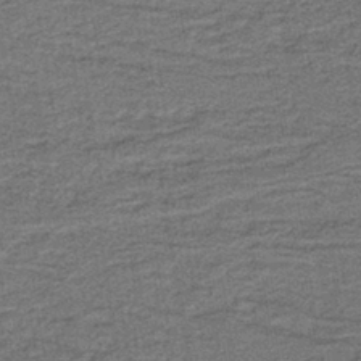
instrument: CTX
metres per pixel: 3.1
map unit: lHb
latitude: -40.9164
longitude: 55.5966
